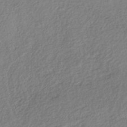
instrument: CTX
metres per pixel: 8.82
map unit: lHb
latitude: -39.1431
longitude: 68.7274
